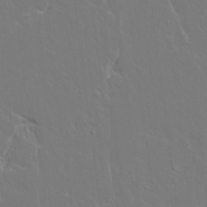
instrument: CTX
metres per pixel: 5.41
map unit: lAvf
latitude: 15.0459
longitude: -129.3670
